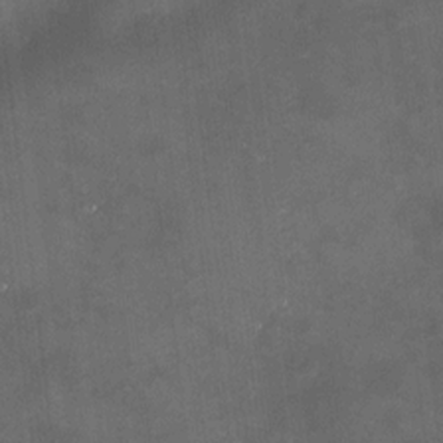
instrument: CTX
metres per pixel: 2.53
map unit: HNhu
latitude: 10.3656
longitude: 11.1431
